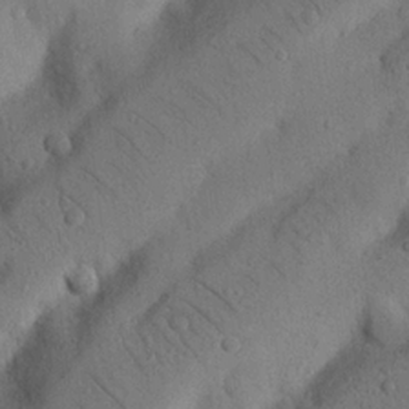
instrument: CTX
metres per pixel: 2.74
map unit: Nhu
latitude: 21.4994
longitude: -75.6505
